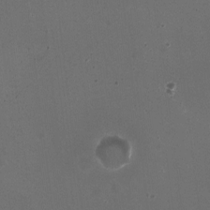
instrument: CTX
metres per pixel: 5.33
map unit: HNhu
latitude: -2.4440
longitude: -2.9702
